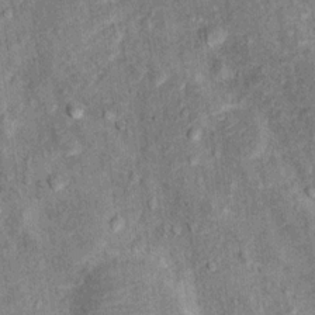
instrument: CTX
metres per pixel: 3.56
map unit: Hto
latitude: 10.6680
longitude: -37.3104
